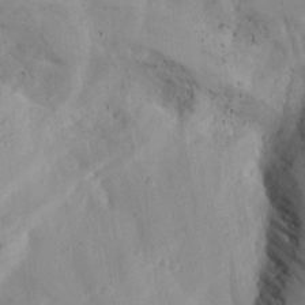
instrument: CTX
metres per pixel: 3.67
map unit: Aa
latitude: 25.7827
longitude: -132.4034
